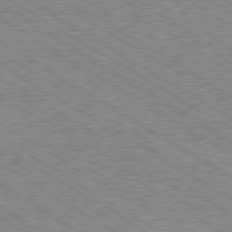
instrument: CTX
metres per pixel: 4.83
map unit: Hpe
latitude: -80.2551
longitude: 19.5021
